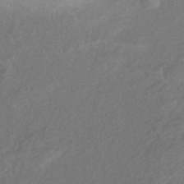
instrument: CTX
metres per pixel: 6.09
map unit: eHb
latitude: -42.3684
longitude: 84.4440
